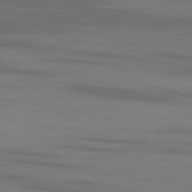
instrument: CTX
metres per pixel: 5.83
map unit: Ap
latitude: -80.2362
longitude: -93.2537
